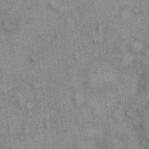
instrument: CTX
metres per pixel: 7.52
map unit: eHh
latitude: 7.1025
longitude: -64.6113
